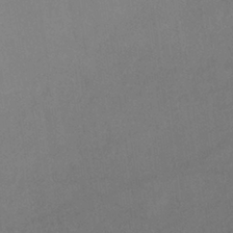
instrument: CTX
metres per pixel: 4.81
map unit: ANa
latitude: -39.4455
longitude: 95.9556
